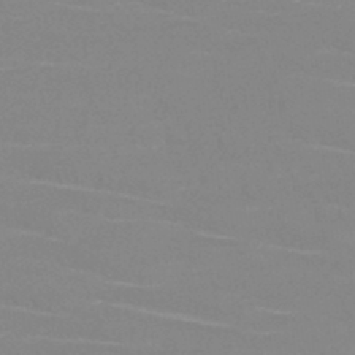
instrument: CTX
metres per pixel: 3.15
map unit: HNb
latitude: -45.4077
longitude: -42.5168
